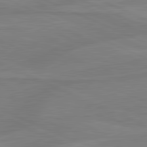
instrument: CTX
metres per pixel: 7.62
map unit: lApd
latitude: 81.6316
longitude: -170.3089
